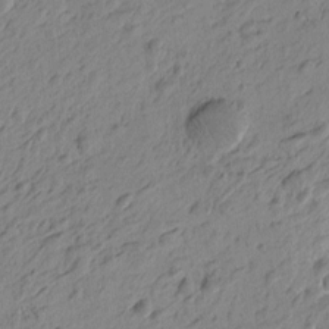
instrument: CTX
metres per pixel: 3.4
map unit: Htu
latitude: -4.9541
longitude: -179.6694
